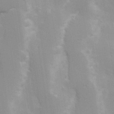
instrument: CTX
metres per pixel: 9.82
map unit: Hve
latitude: 30.6491
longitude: 149.8612
